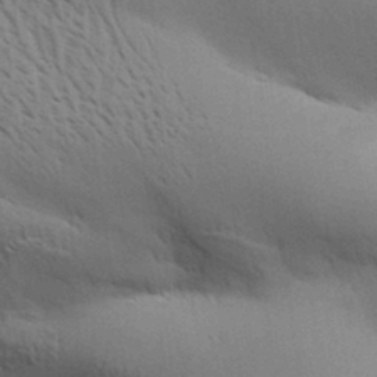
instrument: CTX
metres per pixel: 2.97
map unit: Aa
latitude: 31.4805
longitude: -140.2522
